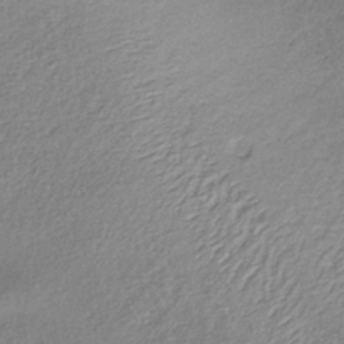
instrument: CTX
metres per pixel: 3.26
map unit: lHb
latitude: -36.0472
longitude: 68.2361
